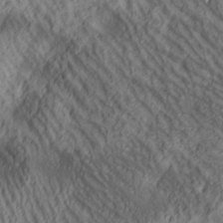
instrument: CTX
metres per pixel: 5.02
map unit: lAa
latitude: 4.9892
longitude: -116.8758
